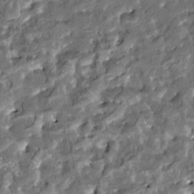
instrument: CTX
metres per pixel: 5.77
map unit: HNhu
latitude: 5.1025
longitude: 9.6911
